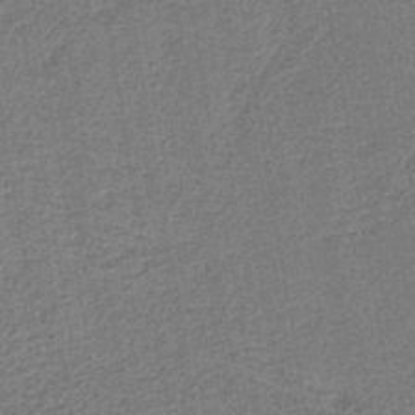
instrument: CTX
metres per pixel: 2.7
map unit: HNb
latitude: -39.9556
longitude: 50.9920
